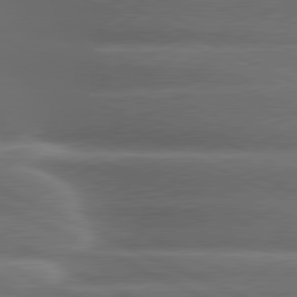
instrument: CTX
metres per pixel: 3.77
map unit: lApd
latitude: 80.5924
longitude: -136.9514
